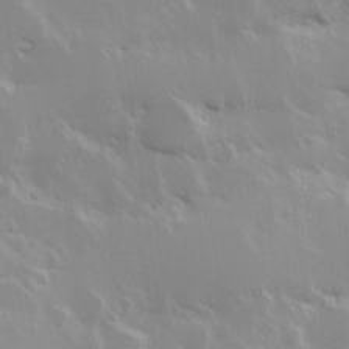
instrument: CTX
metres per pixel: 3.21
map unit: Hve
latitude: 24.1388
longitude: 145.6722
